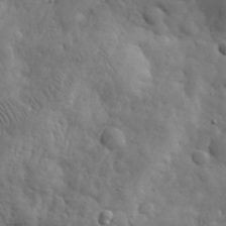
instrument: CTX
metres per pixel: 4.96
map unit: eHh
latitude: 31.1026
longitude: -69.0837
